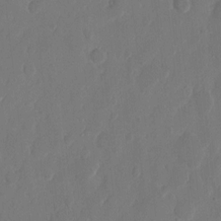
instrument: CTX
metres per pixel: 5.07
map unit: eHh
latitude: 10.3656
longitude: -68.0255
